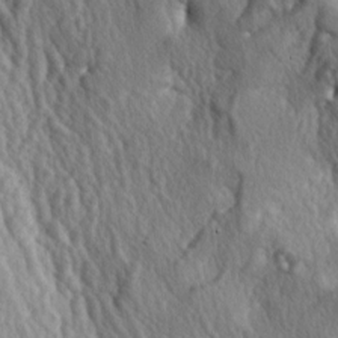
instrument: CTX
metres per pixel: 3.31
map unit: lAa
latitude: -5.3887
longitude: -124.4790
